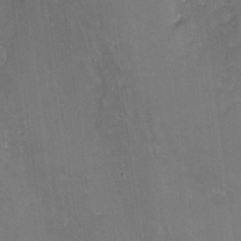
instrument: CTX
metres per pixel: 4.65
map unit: Ht
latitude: -11.1431
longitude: -45.3104
